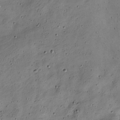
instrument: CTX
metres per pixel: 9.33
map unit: Nve
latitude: -24.7274
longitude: 107.1054
